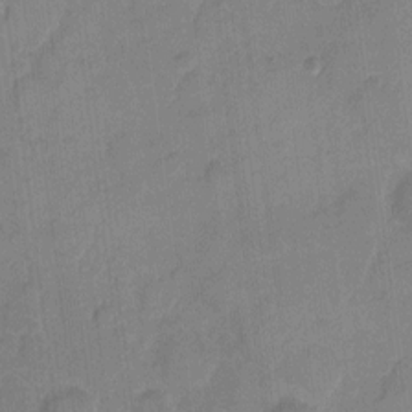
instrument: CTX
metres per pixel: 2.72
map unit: eHh
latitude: 9.9339
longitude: -65.7639
